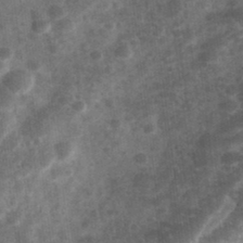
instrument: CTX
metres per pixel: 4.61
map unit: Hve
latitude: 32.9325
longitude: 151.2187
